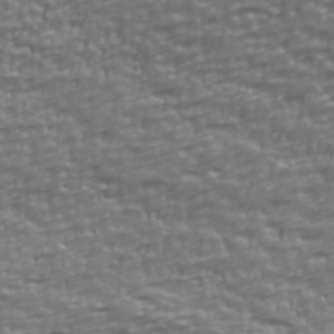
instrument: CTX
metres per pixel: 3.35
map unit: Ave
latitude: 40.7813
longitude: -112.9514
